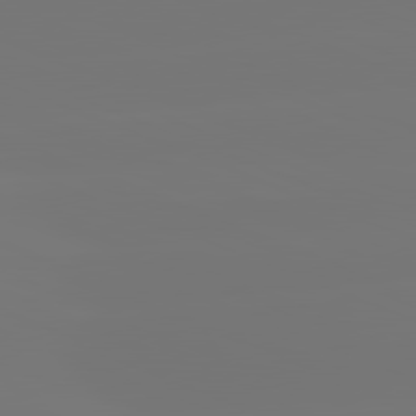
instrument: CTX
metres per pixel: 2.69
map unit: lApd
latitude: 81.8205
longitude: -150.6301
